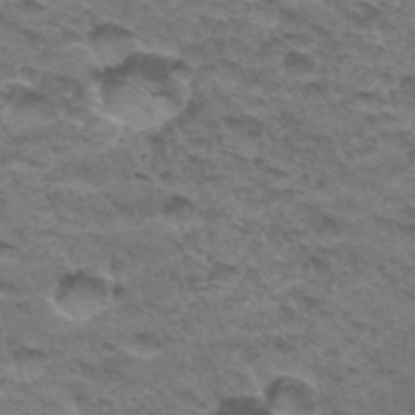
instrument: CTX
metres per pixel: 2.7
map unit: Hto
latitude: 33.3482
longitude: -47.4616
